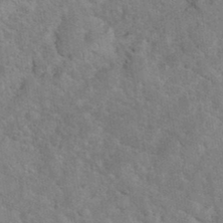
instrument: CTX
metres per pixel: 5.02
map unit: eHh
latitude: 37.2726
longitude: -65.2537
